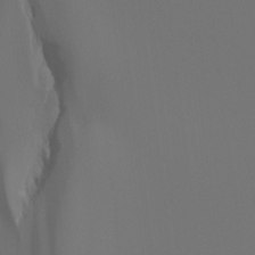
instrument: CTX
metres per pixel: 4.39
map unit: Hto
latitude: -7.6910
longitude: -49.3293
